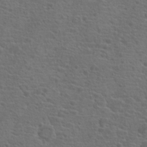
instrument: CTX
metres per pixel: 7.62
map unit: Hto
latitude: 18.7435
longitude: -42.1200
